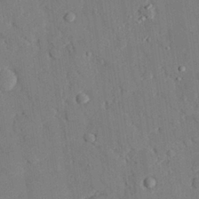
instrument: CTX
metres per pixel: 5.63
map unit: eHh
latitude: 28.0444
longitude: -80.3845
